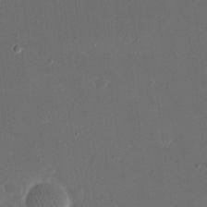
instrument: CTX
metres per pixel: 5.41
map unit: eHh
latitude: 19.3103
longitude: -70.1200
